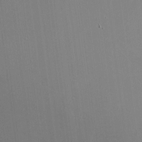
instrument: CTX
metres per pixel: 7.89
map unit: HNhu
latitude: 13.4427
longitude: 11.8800
